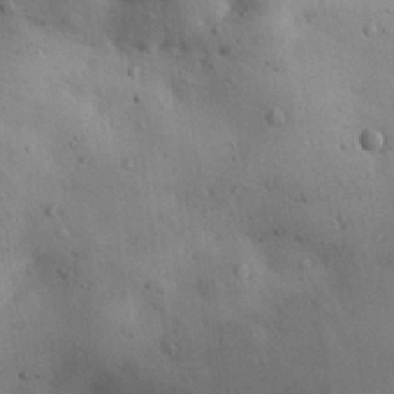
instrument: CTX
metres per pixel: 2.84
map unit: Aa
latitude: 29.3104
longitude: -144.7435
